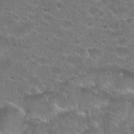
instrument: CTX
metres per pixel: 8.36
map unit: Hto
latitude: 23.1781
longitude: -44.3467
